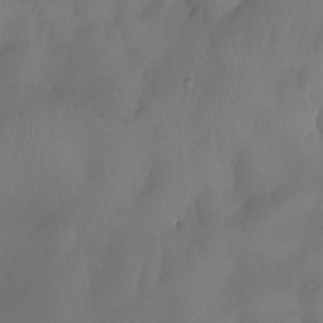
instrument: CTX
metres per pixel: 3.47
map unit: eHh
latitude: -23.4455
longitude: 15.5777
